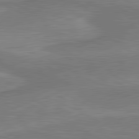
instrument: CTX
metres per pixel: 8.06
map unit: lApd
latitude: 81.1214
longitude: 173.3509
